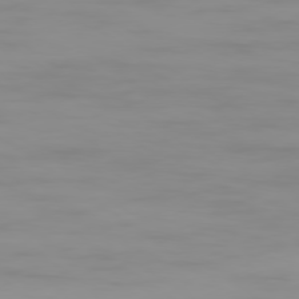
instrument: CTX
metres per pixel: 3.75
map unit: Ap
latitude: -79.4265
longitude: -95.6694
